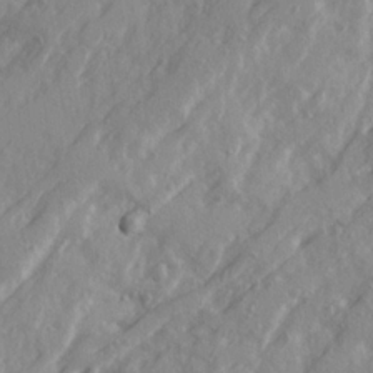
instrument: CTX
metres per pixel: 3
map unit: Ave
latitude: 20.9325
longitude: -130.7814
